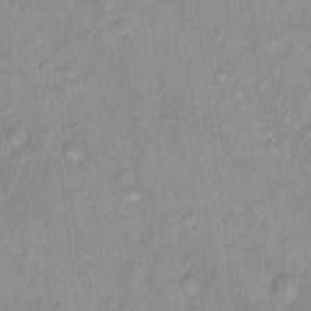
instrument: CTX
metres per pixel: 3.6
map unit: Nhu
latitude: 16.4223
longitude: -32.1389
